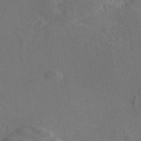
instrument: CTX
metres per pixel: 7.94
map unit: eAb
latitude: 46.7624
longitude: 114.5951
